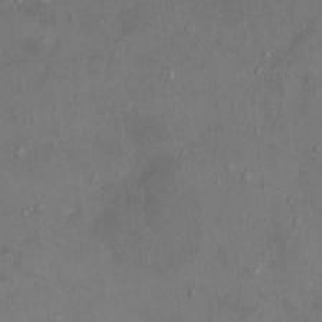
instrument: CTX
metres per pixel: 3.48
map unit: HNhu
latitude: 5.3482
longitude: 13.1620
